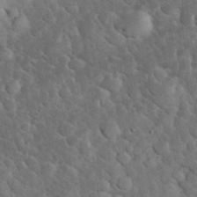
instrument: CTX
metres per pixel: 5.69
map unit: eHh
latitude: 33.0270
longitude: -66.1955
